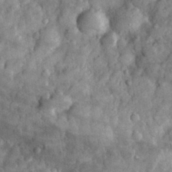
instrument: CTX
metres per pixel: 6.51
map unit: eHh
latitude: 31.4994
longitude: -69.8395
